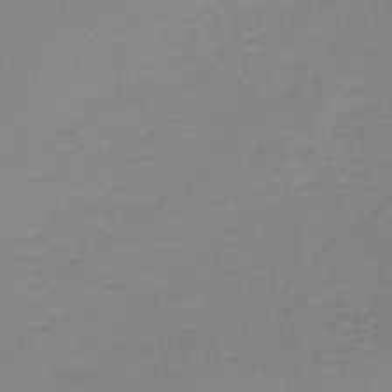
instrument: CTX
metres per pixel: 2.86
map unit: lHb
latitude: -45.1242
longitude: 62.7085
